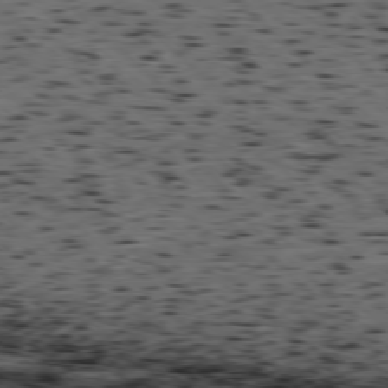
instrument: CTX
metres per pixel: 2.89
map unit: Hpe
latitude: -78.1228
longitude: -19.7071
